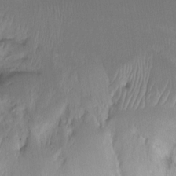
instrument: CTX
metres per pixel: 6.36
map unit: Ht
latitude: -15.0109
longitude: -42.1011
